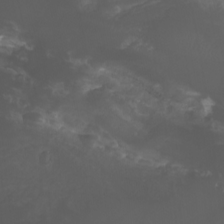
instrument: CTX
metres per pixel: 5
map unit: Nhu
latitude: -11.7289
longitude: -74.3278
